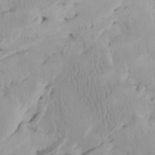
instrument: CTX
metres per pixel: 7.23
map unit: Htu
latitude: -7.7477
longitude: -66.2711
